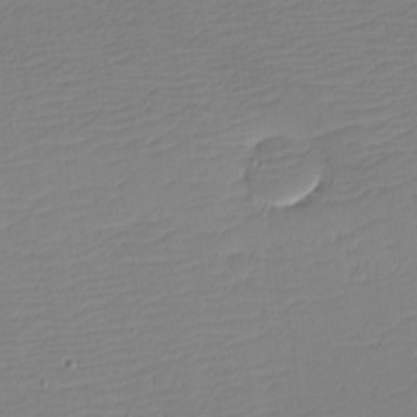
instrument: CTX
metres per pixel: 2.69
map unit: eHh
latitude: -4.2928
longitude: -82.0255
